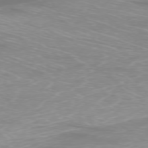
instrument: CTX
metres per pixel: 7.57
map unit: Ap
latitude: -77.1431
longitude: -80.6868
